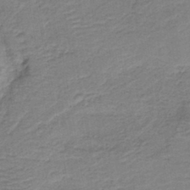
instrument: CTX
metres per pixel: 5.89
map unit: HNb
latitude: -41.4832
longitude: 50.7463
